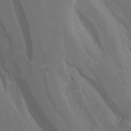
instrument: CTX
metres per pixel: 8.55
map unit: Htu
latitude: -5.2565
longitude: 138.5763
